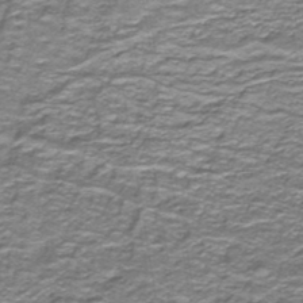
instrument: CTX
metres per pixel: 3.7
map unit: lHb
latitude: -40.5385
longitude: 56.3684
